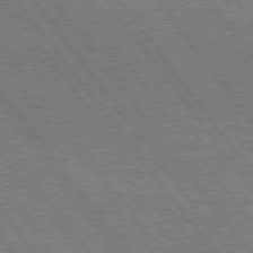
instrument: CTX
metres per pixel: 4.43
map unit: Hpe
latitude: 74.9136
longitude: -149.5560
